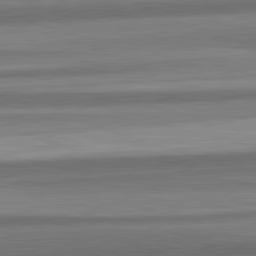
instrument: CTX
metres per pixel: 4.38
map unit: lApd
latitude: 82.6112
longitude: 178.3873
